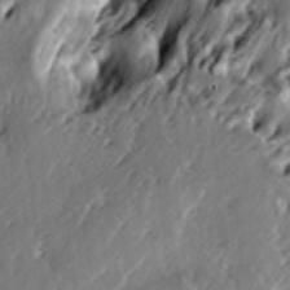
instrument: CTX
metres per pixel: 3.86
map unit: lAa
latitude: -6.6518
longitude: -124.4034
